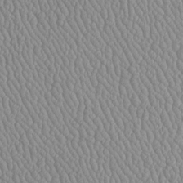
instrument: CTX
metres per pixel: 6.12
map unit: Htu
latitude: -6.3306
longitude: 156.2739
